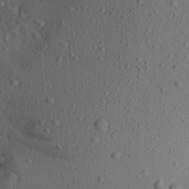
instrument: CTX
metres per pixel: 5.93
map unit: Aa
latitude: 21.6127
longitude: -145.4426
